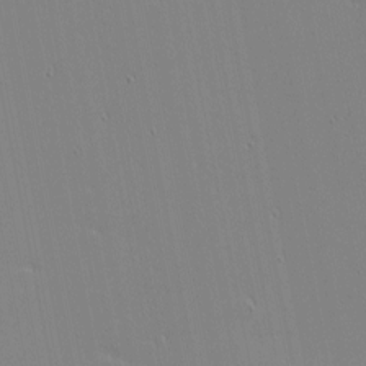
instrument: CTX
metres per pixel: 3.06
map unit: eHh
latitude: -3.5777
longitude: -81.1592
